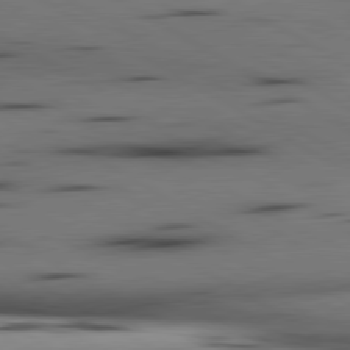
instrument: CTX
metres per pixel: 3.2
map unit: lApd
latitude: 80.3845
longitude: 160.4629
